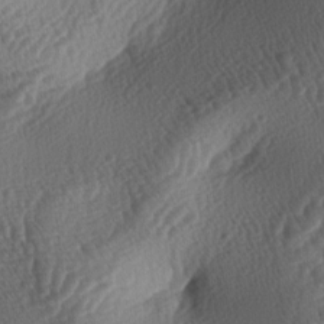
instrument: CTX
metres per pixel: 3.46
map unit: lAa
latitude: -3.9745
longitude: -128.1956
